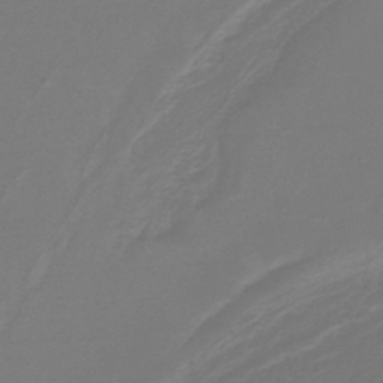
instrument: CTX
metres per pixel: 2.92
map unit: lHb
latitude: -45.5777
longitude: 76.3306
